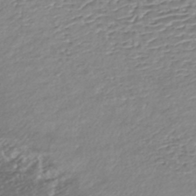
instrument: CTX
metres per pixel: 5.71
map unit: Nhe
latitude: -48.0472
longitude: -172.8569
